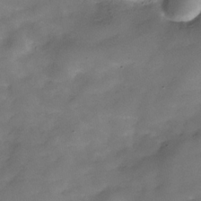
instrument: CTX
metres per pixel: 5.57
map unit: Hve
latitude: -31.4832
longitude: 92.5196
